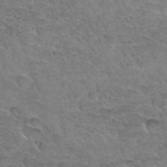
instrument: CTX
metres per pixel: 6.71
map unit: Hto
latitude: 33.6505
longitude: -45.9339
